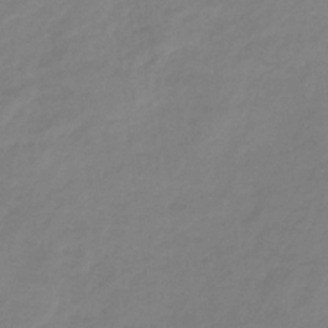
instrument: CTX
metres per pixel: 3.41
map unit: HNb
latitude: -33.2943
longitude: 60.7652
